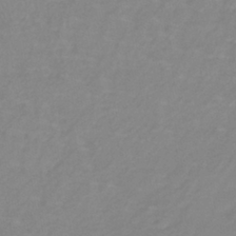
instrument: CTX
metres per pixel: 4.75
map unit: lHb
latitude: -40.8786
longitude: 64.8597
